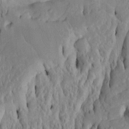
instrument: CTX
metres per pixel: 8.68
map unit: Htu
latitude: -5.1431
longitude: 151.5399
